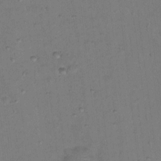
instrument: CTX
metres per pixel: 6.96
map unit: Nhu
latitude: 13.4993
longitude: -36.5924
